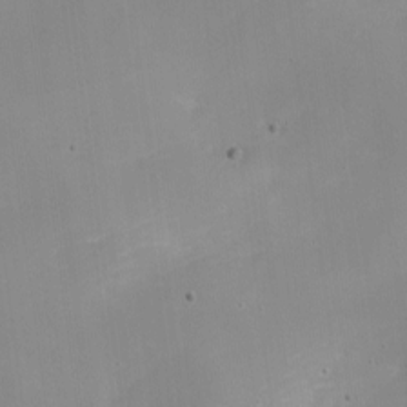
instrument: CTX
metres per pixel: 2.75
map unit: Nhe
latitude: -19.8800
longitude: 144.0661
